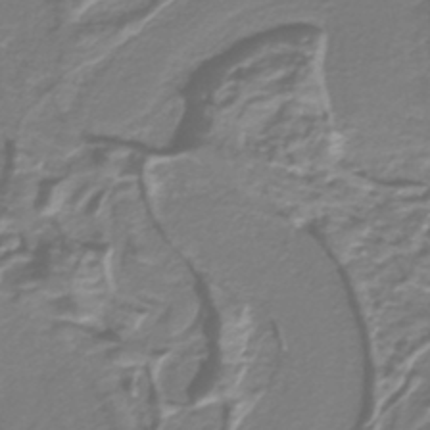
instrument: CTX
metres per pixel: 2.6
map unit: lHb
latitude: -39.2376
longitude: 53.3509
